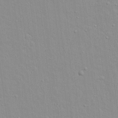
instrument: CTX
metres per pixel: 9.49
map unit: lAvf
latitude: 16.0822
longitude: -128.1011
